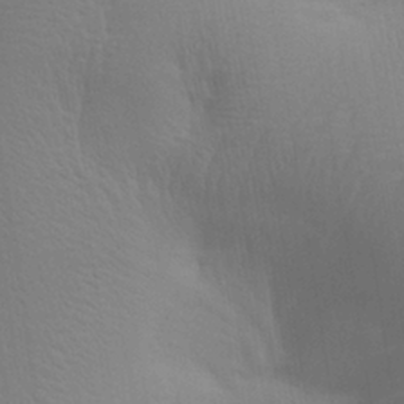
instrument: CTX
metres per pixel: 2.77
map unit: Aa
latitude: 27.5938
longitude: -139.3859
